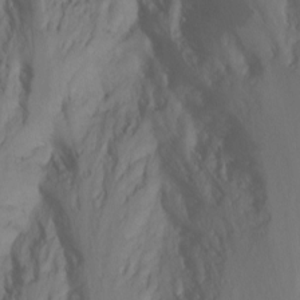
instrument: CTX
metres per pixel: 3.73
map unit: Nhu
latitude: -5.8233
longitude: -69.4615
